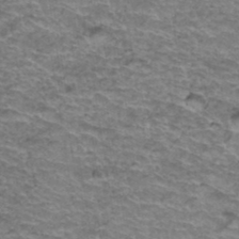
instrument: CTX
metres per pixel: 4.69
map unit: Hto
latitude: 37.5371
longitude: -42.8380
